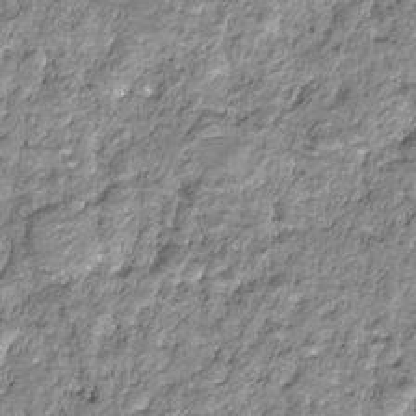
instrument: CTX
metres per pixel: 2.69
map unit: HNhu
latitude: -21.8800
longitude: 85.0675
